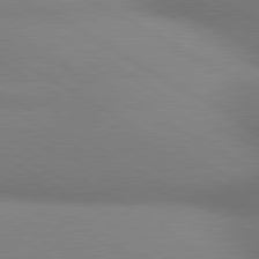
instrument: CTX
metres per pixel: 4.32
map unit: lApd
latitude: 80.5357
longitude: 130.3873
